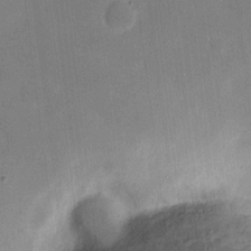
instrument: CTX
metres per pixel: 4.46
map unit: eHh
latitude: 6.0822
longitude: -66.9135
